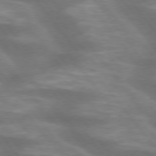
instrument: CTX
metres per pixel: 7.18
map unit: lApd
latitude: 75.4049
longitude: -57.7638
